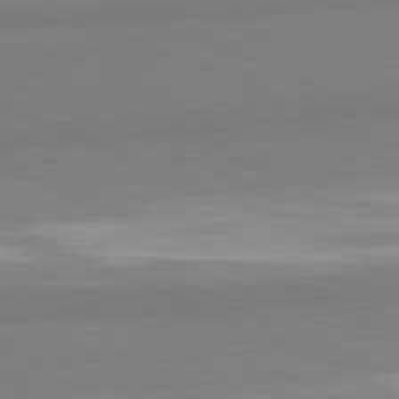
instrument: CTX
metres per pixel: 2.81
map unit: lApd
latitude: 81.5371
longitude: 177.8422
